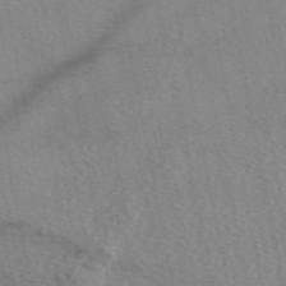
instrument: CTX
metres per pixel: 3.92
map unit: eAb
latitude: 50.1200
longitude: 109.9556
